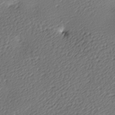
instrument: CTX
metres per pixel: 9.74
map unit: lAa
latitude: -9.6533
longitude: -126.9136
